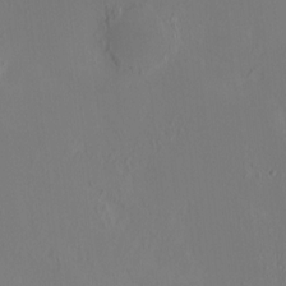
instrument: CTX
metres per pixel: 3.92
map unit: HNhu
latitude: 8.0633
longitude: 11.9556
